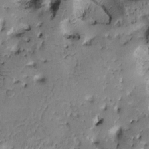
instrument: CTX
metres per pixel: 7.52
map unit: Htu
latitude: -0.5385
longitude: 170.9353
